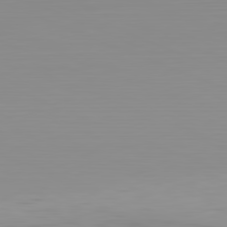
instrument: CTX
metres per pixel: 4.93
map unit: Hpe
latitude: -82.0661
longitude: 16.8597
